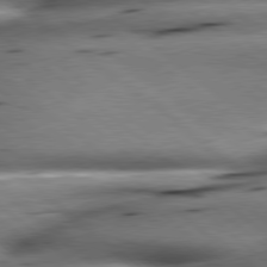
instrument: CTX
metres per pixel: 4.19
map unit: lApd
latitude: 79.2915
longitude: -140.3089
